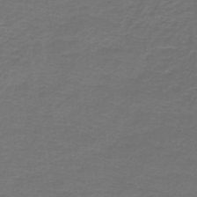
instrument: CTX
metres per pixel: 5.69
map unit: lHb
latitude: -43.1620
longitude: 56.4062
